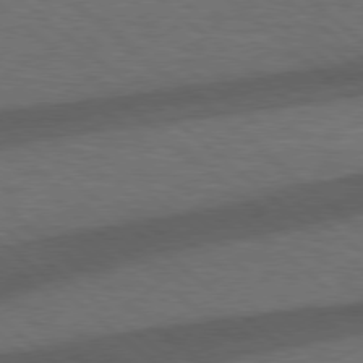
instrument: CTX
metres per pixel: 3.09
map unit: Hpe
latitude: 77.6316
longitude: -150.9513
